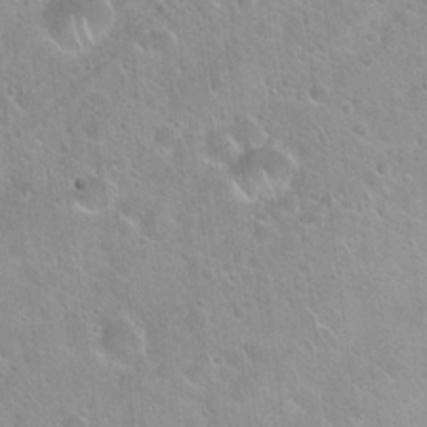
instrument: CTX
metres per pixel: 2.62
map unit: Hto
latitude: 21.3671
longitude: -53.6883
